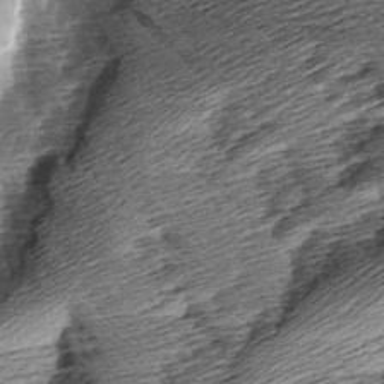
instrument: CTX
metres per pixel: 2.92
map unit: Aa
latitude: 8.4790
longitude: -134.2333
